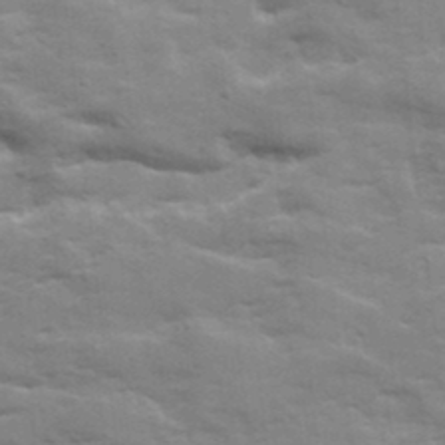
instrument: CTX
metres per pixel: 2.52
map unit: Ave
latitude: 19.3103
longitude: -129.9528
